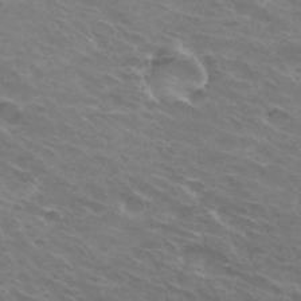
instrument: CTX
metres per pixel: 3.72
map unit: Hto
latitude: 32.1200
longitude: -43.7072
